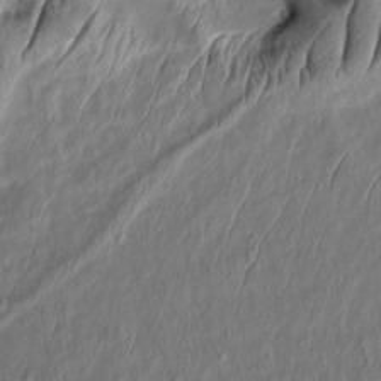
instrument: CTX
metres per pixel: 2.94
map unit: Aa
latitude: 8.7624
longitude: -131.8017
